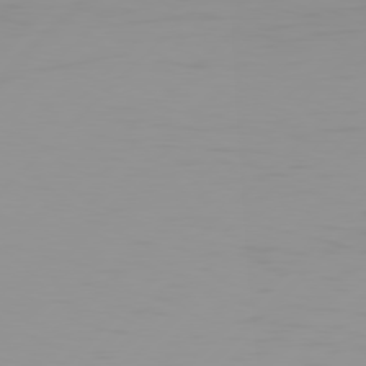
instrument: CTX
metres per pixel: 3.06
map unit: Hpe
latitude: 77.9528
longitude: -138.8947
